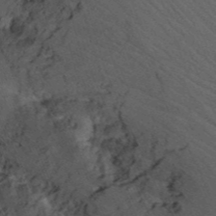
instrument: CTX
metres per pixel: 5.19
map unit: Nhu
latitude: -7.1242
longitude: -65.3860
